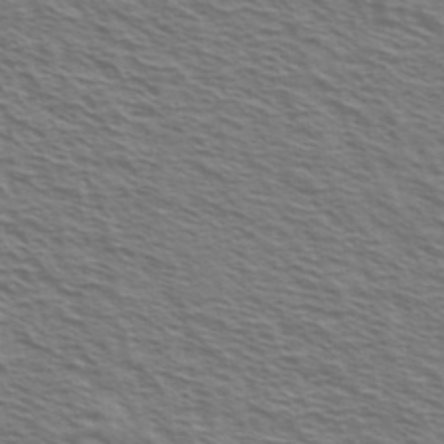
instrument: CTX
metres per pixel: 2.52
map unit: Ave
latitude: 37.9150
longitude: -109.6127
